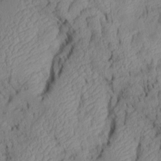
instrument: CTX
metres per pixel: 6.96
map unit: Aa
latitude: 6.9703
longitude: -128.4412
